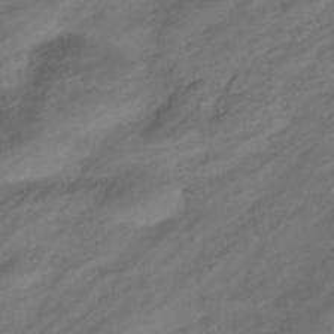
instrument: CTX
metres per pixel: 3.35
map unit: eHb
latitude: -43.5399
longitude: 85.7099
